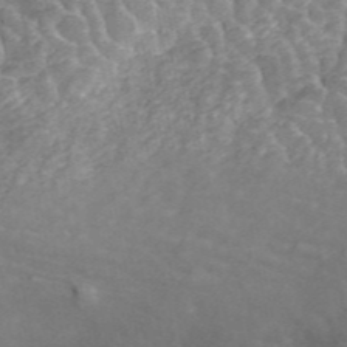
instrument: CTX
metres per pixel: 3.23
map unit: ANa
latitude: 45.0269
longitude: 25.5966
